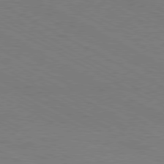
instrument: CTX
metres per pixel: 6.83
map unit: Hpe
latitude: -80.7463
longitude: 17.7667
